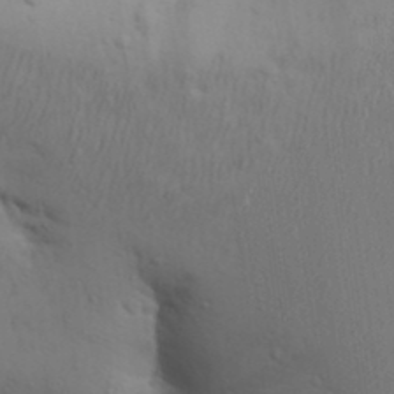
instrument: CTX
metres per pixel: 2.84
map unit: Aa
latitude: 30.1011
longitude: -145.8016
